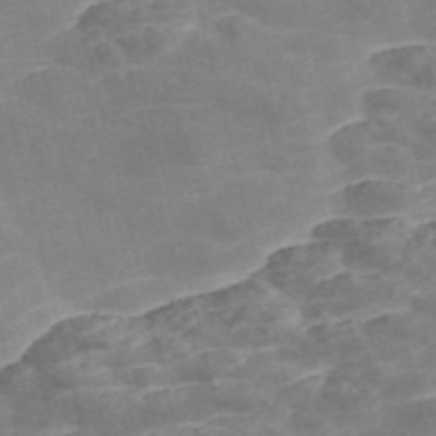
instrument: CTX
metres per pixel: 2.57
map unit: Nve
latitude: -56.9730
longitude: 51.3887
